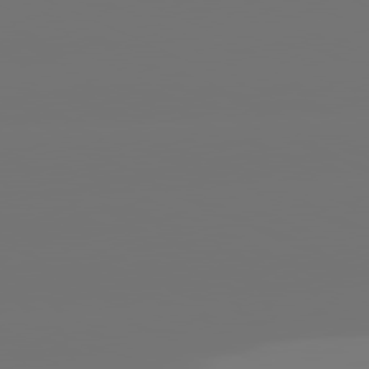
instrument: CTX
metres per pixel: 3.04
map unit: lApd
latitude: 81.4048
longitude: -152.4223
